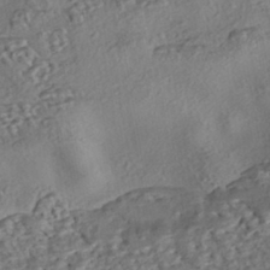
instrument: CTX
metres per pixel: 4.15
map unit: eHh
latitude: -43.1053
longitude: 121.2565
